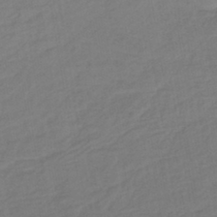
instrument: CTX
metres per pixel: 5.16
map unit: lHb
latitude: -42.9541
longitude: 75.0298
